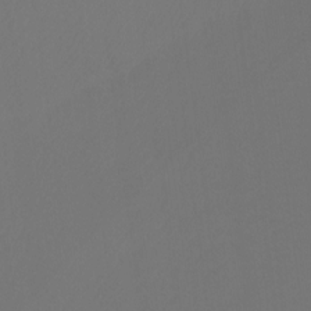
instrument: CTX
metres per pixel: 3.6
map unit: Htu
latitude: -11.7856
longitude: -70.7246
